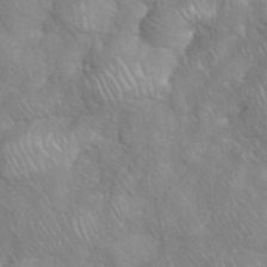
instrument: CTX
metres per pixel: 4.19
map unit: eHh
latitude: 38.4790
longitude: -57.6882
